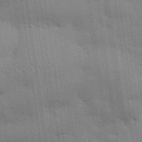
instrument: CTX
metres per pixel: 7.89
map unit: eHh
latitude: 29.0080
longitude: -82.7246
